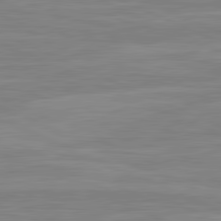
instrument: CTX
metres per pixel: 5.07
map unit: lApd
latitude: 81.5938
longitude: -170.5735
